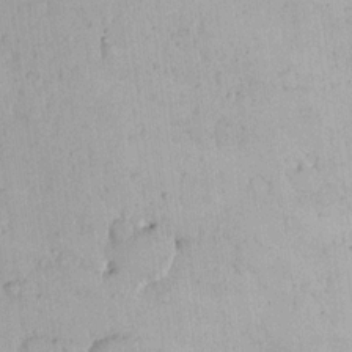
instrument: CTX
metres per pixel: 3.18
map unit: eHh
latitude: 16.6113
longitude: -72.9514
